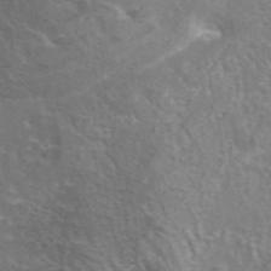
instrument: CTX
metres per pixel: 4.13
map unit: eAb
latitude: 44.9136
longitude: 107.7289
